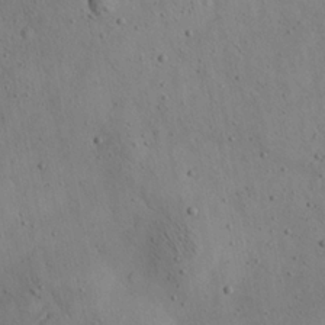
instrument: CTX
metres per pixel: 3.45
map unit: Aa
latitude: 22.7246
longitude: -142.7057
